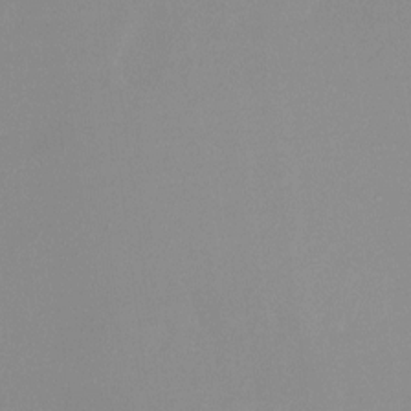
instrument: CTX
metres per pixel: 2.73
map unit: Nhu
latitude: -13.2754
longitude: -60.1011
